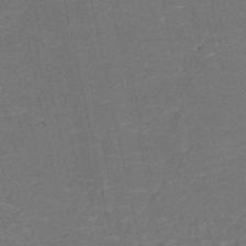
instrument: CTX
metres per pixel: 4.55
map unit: HNb
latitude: -50.7274
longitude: -48.2522
